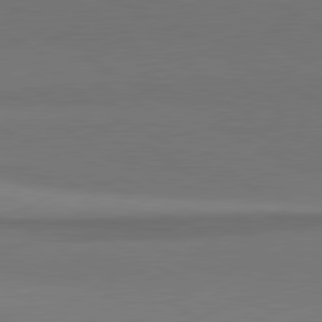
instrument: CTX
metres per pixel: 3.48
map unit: lApd
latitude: 81.2159
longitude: 146.8975
